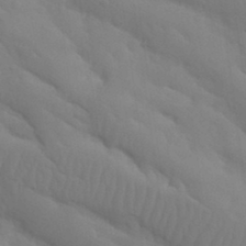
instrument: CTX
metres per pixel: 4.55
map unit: Nhu
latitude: 21.5938
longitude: -73.6316
